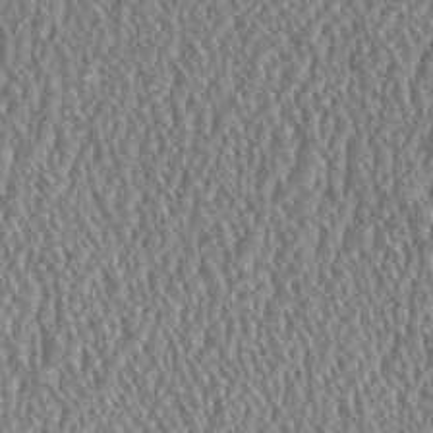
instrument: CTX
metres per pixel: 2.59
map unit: HNhu
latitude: 0.9891
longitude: 0.0283
